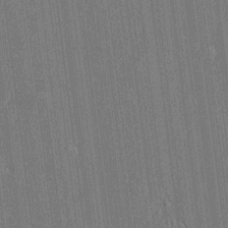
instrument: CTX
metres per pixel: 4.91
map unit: Htu
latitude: -6.7652
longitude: 176.2551
